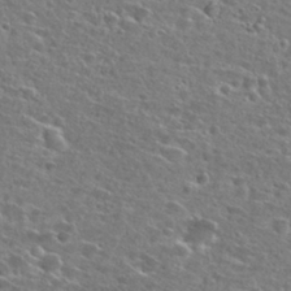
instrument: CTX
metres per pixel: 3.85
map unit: Hto
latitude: 26.2145
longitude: -47.7261
